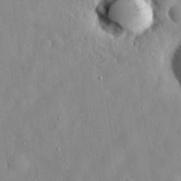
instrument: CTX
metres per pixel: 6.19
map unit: eHh
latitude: 29.8016
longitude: -74.3656
